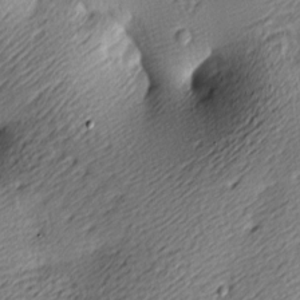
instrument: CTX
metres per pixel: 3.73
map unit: lAa
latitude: -9.7100
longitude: -126.1767
